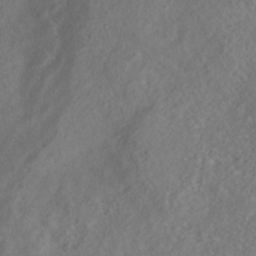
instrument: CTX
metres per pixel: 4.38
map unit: HNhu
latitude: -39.4266
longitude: 101.3320
